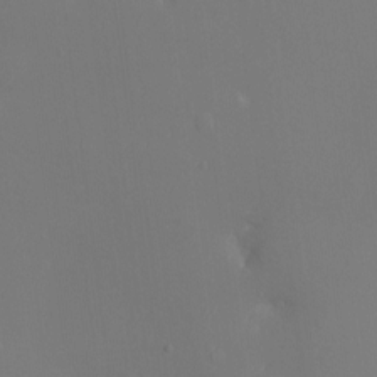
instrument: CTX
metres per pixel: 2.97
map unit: Ht
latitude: -9.1053
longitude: -32.2334
